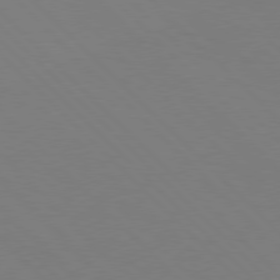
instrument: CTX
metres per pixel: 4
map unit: Hpe
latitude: 77.2915
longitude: -125.7071
